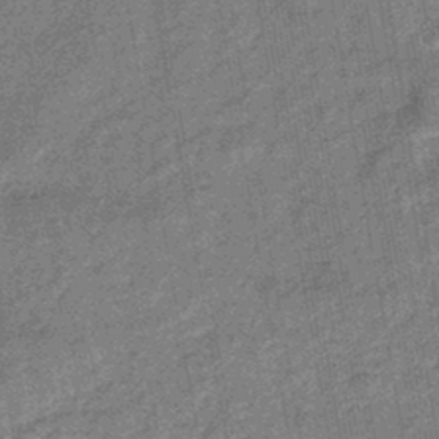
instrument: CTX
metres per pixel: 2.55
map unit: eHb
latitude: -43.8422
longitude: 86.6330
